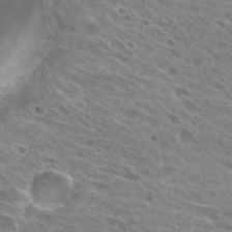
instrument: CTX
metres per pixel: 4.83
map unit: Hto
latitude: 28.6679
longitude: -43.8961
